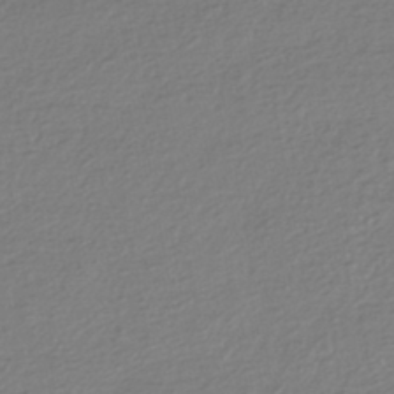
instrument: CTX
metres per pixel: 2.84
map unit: HNhu
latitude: -43.7099
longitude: 96.8030
